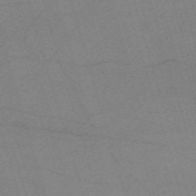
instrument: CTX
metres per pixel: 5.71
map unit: eHh
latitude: -61.6722
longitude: 54.2740
